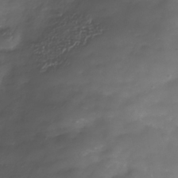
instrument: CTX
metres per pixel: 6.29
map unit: Nhe
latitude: -38.8219
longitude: -118.2333
